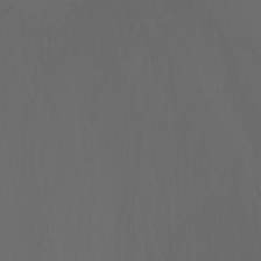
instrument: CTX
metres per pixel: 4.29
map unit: Htu
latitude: -7.2376
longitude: -72.1956
